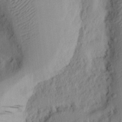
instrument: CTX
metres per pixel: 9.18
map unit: Ht
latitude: 7.6127
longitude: -76.1389
